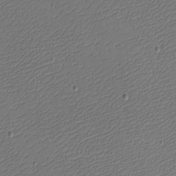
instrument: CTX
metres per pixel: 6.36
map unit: eHh
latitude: -4.5573
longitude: -79.2159
